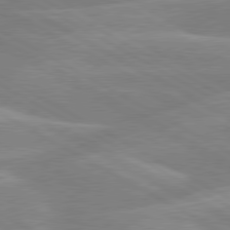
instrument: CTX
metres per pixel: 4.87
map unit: lApd
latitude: 80.0633
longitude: -134.6868
